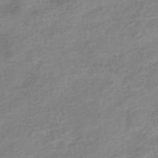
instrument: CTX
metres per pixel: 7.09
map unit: eHb
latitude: -41.3321
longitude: 83.6155
